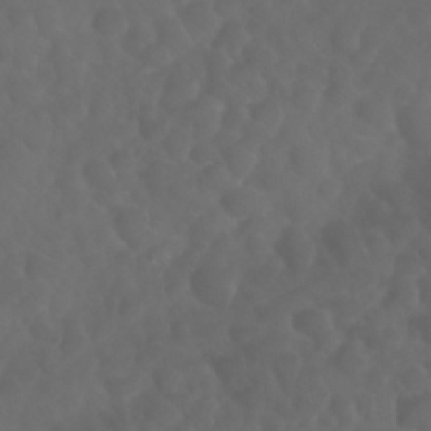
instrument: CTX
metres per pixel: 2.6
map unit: Nhu
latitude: 29.1592
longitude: -65.5182
